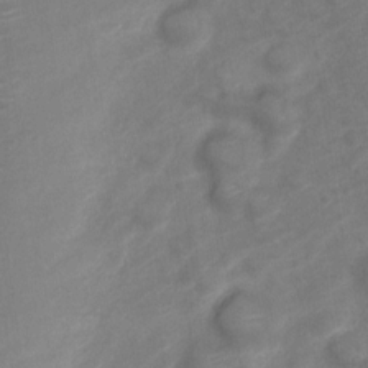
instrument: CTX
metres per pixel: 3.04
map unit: Nve
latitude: -19.8800
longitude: 106.5196
